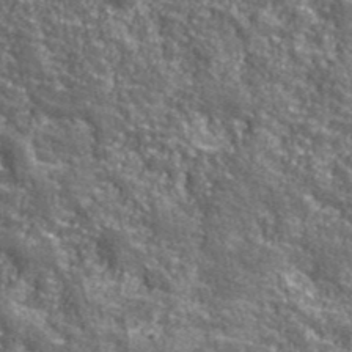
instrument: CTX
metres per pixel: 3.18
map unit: eHh
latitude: 42.4979
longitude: -91.0647
